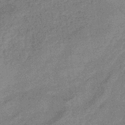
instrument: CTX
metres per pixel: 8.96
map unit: eHb
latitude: -32.8030
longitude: 75.4644
